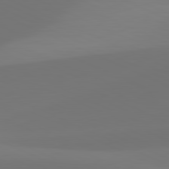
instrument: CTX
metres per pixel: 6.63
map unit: lApd
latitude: 81.7072
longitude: 128.7274
